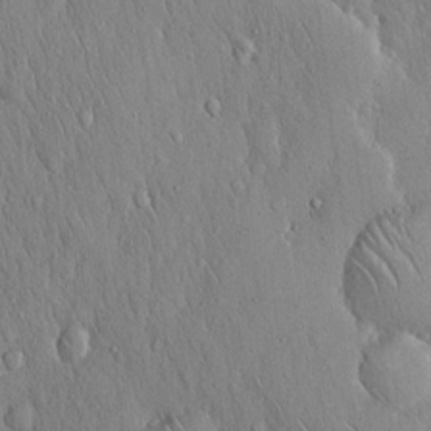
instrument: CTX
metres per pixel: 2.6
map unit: Hto
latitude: 16.8002
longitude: -58.0444
